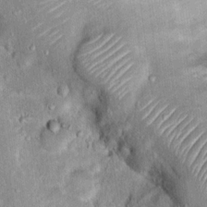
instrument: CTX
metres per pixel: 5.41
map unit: Ht
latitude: 14.1200
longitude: -40.9324
